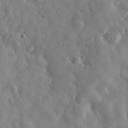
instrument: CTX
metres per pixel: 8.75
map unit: eHh
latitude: 32.2523
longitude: -73.9717
